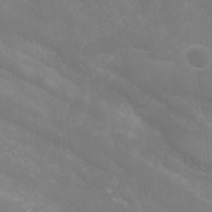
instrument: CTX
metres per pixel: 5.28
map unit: Nhu
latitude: 25.2159
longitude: -54.1389
